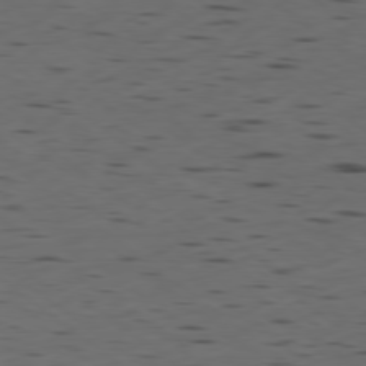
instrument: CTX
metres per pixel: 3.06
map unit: Ap
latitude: -79.1998
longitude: -59.2159
